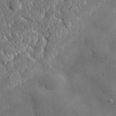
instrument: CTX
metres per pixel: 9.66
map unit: lHvf
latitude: 34.6112
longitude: -87.8016
